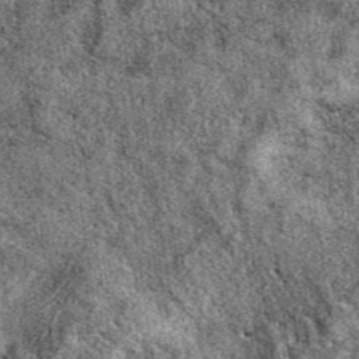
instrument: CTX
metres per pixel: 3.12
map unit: eAb
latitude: 39.8205
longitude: 111.0864
